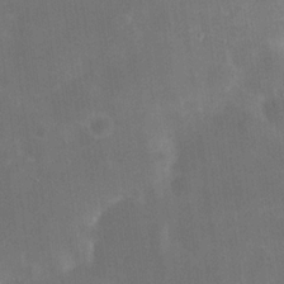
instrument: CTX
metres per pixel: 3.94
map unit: eHh
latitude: 19.8772
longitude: -65.8772
